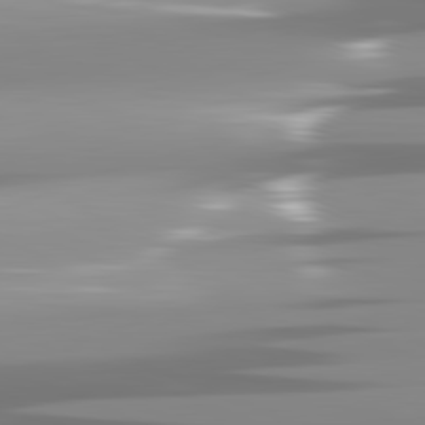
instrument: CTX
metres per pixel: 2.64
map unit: lApd
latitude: 82.1199
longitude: -137.6883
